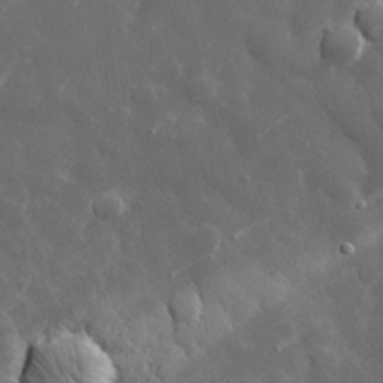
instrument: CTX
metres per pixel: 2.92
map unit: eHh
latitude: 29.8961
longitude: -78.5357
